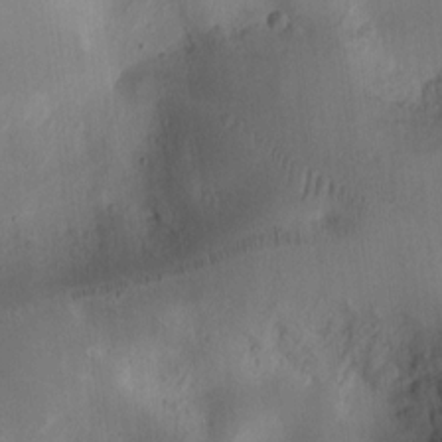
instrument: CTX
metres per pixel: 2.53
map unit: Ht
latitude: 10.8758
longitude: -74.7057
